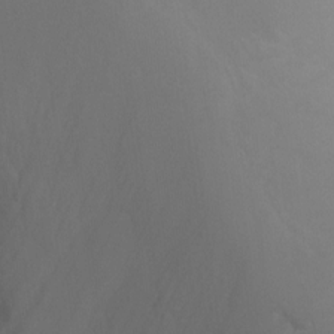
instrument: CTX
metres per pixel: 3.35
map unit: Ht
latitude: -0.1795
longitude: -35.8016
